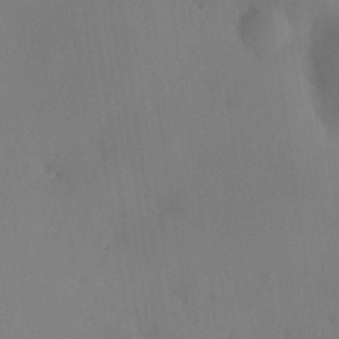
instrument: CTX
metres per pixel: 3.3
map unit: HNhu
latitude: 7.8961
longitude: -0.8002
